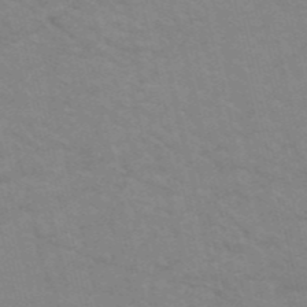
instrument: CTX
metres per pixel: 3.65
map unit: HNb
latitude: -52.9163
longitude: -44.7246
